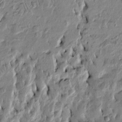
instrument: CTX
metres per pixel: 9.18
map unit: Htu
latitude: -3.3131
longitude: 156.4818
